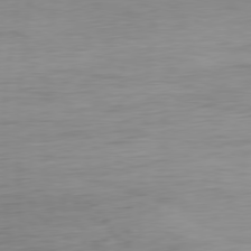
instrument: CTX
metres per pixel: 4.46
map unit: Ap
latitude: -76.9353
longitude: -73.2726
